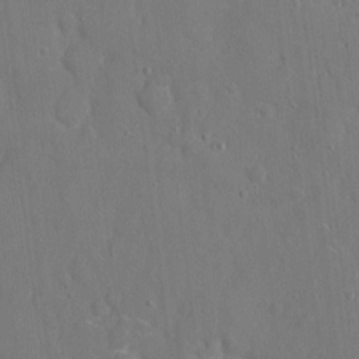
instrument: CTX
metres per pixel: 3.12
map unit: eHh
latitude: 6.1389
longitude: -68.1578
